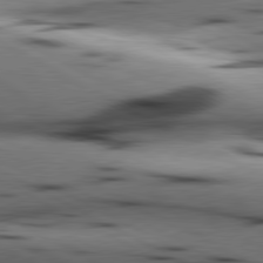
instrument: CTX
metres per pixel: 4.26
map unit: lApd
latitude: 80.7624
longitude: 156.9164
